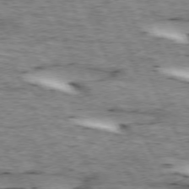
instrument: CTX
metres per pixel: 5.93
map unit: lApd
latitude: 73.2159
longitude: -54.5168
